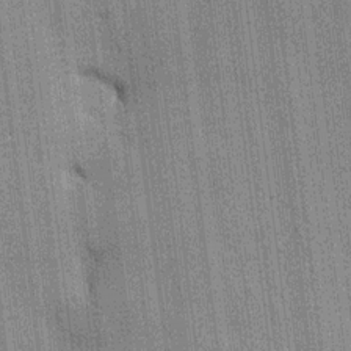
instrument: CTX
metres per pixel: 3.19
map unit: HNhu
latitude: 14.7247
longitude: 12.8219
